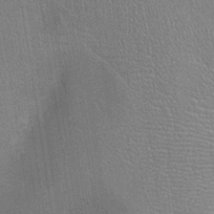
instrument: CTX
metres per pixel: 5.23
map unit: Ht
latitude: -1.4455
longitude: -15.8584
